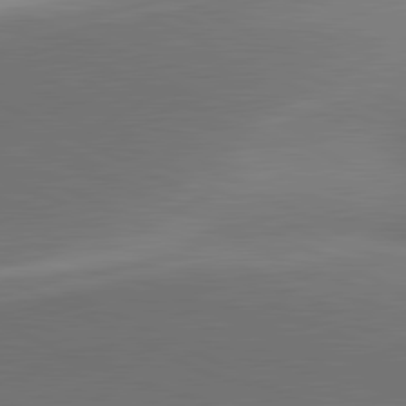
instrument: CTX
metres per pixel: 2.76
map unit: lApd
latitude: 81.5371
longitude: 154.6519
